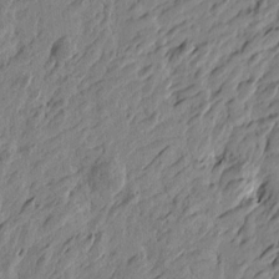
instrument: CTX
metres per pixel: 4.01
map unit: Htu
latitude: -4.8030
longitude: -178.9703
